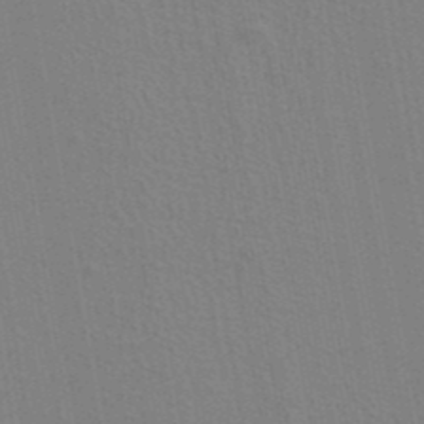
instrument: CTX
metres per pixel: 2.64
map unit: ANa
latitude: 39.5938
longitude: 21.9367
